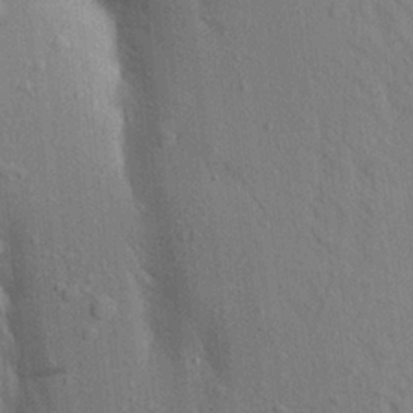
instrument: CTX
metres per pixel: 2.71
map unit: Aa
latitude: 18.6679
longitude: -149.3482
